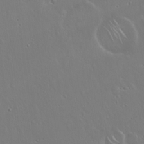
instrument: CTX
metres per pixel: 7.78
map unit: Hto
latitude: 17.6316
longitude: -57.1214
